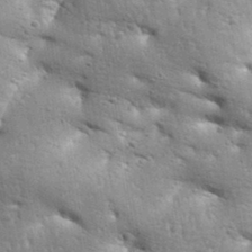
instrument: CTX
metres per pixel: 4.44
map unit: Aa
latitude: 33.3104
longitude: -144.3656
